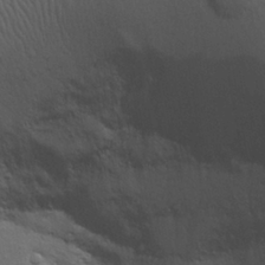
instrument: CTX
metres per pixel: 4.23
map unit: Aa
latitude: 27.5560
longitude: -136.7058
